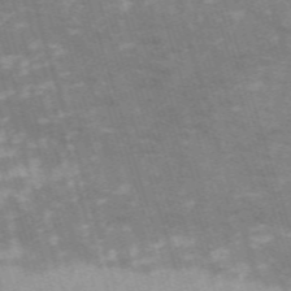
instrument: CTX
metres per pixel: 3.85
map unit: HNb
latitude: -53.8233
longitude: -42.6680
